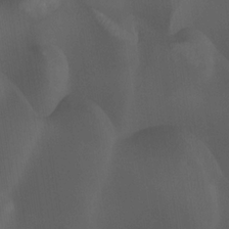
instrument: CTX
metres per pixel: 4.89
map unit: Ht
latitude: -4.3684
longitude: -62.6113
